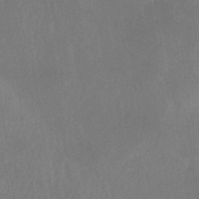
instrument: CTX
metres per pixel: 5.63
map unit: lHb
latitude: -37.6532
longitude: 73.7855
